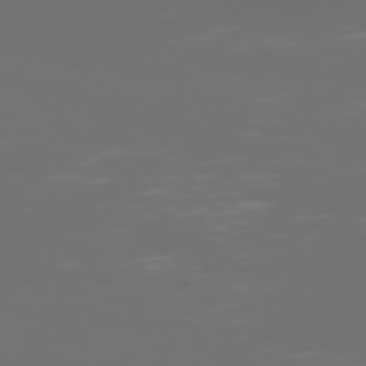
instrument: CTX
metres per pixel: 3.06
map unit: Hpe
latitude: 74.0444
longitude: -124.1766
